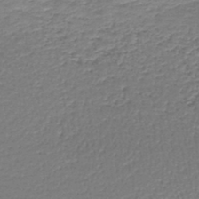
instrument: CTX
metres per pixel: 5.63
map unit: lHb
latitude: -43.3320
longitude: 59.0486
